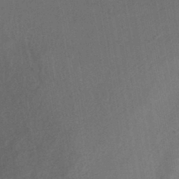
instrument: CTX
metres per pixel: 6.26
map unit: ANa
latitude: -38.5574
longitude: 94.3306
